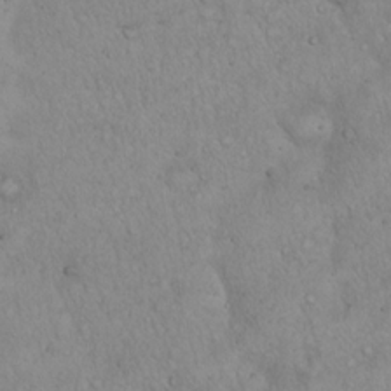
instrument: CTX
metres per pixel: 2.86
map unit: Hto
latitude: 17.1970
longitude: -59.0270
